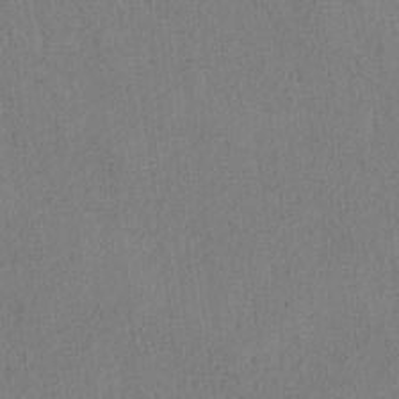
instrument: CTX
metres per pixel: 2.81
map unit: lAvf
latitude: -5.5210
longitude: -113.7638
